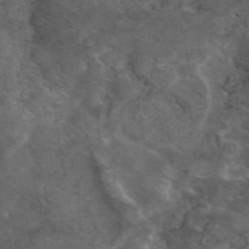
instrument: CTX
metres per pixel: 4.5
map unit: eAb
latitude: 46.1767
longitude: 114.8597
